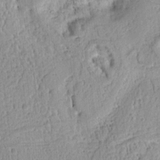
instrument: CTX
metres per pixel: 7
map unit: Ht
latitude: 8.9325
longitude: -75.1214
